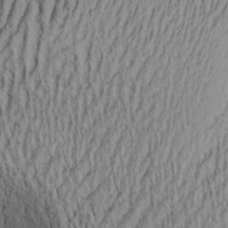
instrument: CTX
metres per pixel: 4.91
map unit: Aa
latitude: 28.1200
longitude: -136.3656
